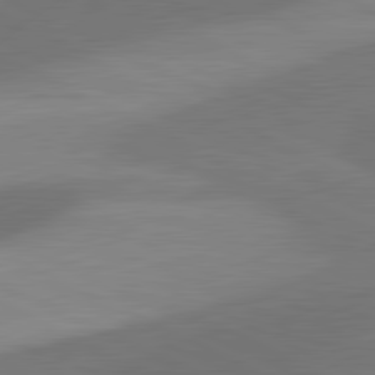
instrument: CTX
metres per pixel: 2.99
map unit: lApd
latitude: 81.4804
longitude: 127.1620
